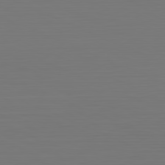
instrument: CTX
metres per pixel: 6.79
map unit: Hpe
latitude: -81.6722
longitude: 7.0675
